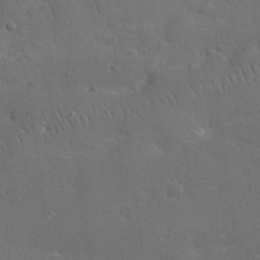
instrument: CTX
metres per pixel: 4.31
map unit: Nhu
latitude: 28.7246
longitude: -68.0444
